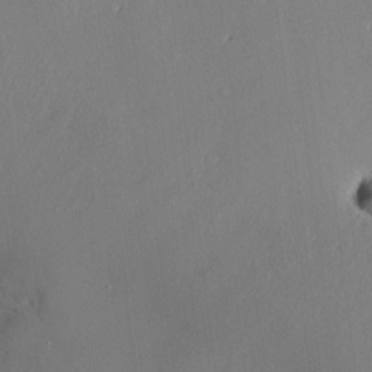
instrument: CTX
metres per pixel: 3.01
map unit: Htu
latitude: -7.1431
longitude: 175.7855
